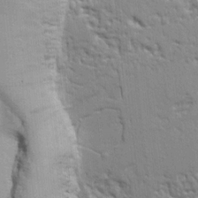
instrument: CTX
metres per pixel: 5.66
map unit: Ht
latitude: 9.0836
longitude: -76.7624
